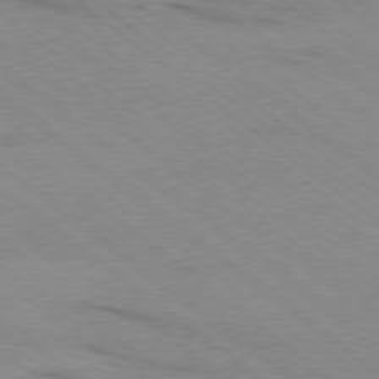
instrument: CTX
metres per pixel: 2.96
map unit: Ap
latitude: -79.3509
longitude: -100.4979
